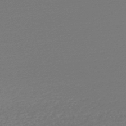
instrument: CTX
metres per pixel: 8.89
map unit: lHb
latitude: -47.3131
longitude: 66.3873
